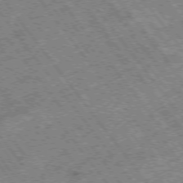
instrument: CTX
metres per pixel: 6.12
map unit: Hpe
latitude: -75.5588
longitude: -21.0459
